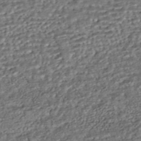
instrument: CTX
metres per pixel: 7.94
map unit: HNhu
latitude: -43.7288
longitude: 107.6911
